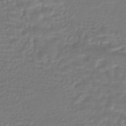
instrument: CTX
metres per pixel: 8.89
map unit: HNhu
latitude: -45.7856
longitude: 96.5385
